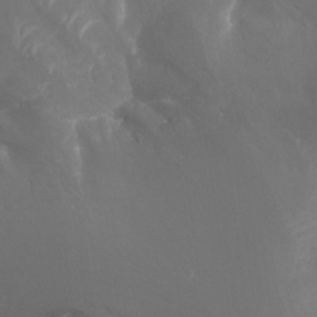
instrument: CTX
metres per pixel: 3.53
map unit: Nhu
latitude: -13.6911
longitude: -64.0444
